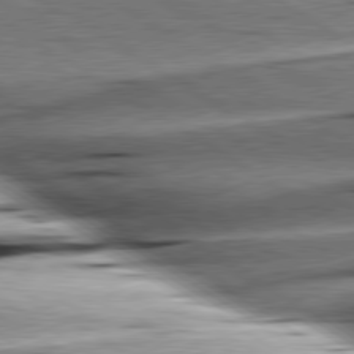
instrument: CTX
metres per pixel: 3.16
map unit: lApd
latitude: 79.9339
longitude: -156.1199
